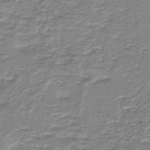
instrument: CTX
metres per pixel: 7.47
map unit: HNb
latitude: -44.5952
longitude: 50.3117
